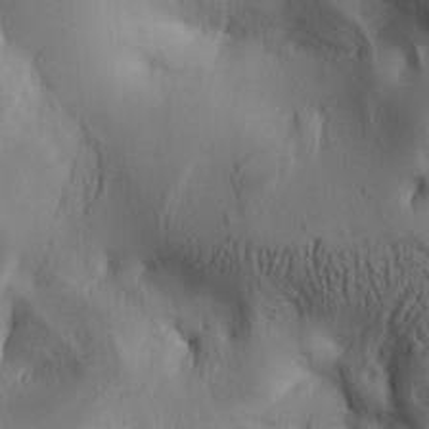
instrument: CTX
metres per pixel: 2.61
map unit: lAa
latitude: 5.9150
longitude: -114.1766
